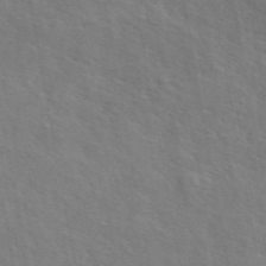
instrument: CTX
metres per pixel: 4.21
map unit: ANa
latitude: 49.1403
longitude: -74.6491
